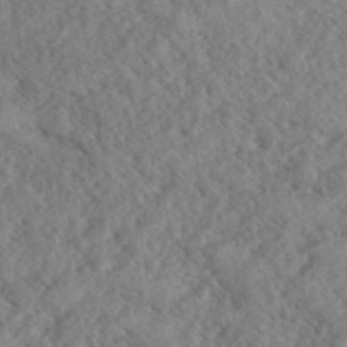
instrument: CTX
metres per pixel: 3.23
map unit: eHh
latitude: 37.0837
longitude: -139.0836
